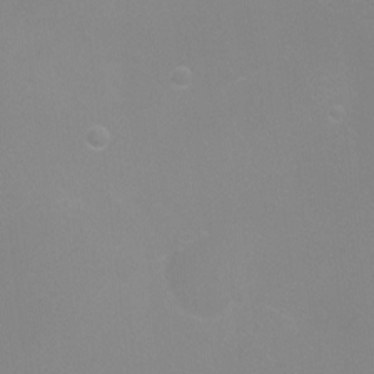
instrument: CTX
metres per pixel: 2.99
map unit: Ht
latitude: -4.6140
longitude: -25.4237
